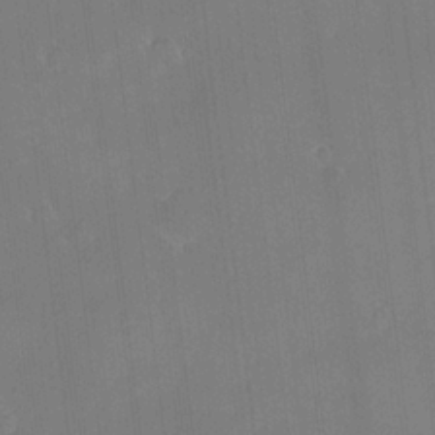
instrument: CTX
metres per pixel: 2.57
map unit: HNhu
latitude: 6.2145
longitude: 10.9353
